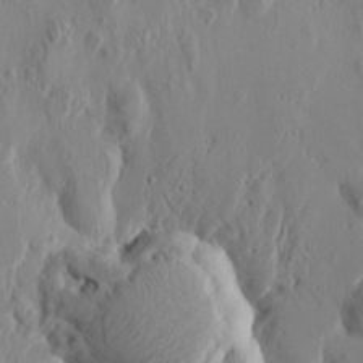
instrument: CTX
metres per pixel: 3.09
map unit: Htu
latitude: -0.5574
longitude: -177.3670
